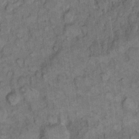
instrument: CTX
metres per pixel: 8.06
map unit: eHh
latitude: 9.0836
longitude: -63.6316
